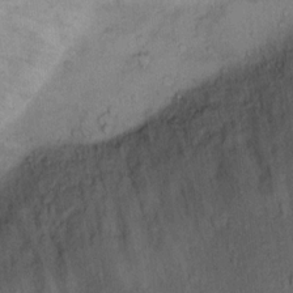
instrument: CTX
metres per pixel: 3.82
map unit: Ht
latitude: 12.6302
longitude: -39.6127
